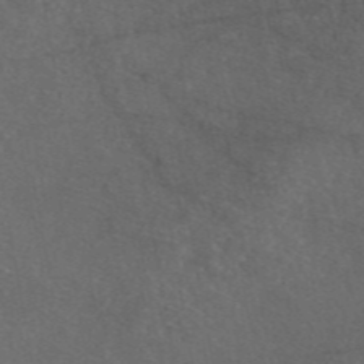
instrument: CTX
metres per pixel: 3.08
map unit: eAb
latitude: 46.7058
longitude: 112.2362
